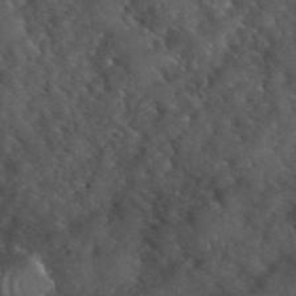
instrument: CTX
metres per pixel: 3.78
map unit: eHh
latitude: 39.7638
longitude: -56.6112
